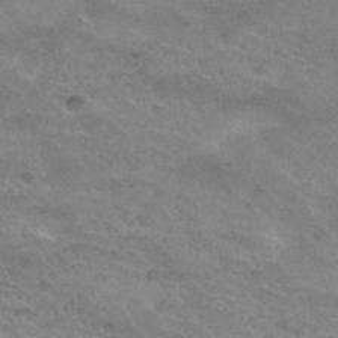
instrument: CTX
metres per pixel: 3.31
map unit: Hto
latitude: 30.9136
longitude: -47.6127
